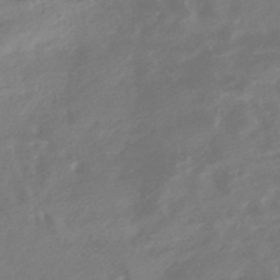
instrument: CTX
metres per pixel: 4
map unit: HNhu
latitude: -42.3873
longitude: 92.0661
